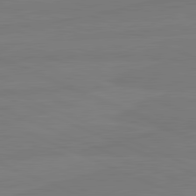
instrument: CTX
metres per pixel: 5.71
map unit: lApd
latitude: 81.8583
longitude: -178.6491
